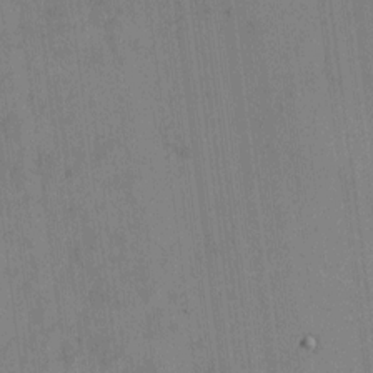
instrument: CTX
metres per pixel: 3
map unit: HNhu
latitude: -0.9353
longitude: -7.4615
